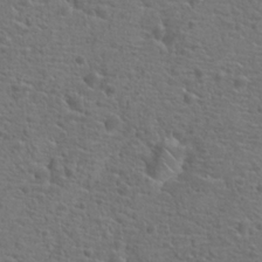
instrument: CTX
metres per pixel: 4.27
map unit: Hto
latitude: 18.7624
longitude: -42.3278
